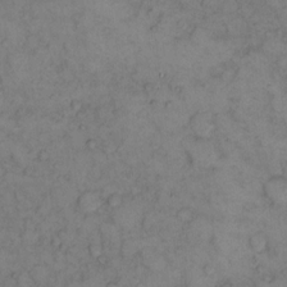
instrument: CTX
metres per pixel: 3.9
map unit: eHh
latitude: 13.6127
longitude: -63.2726
